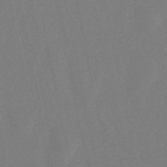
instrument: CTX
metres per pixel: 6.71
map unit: lHb
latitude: -49.4833
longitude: 71.5210
